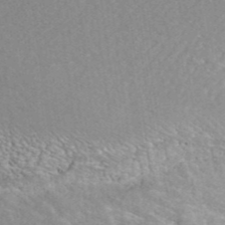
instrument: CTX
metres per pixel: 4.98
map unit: ANa
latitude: 42.4979
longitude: 26.2550
